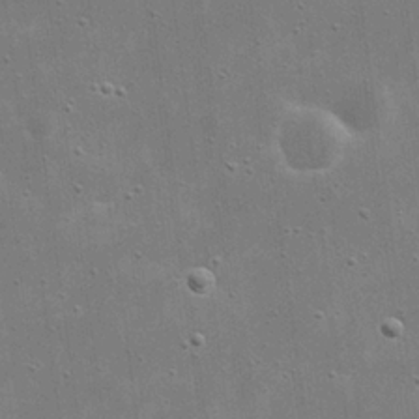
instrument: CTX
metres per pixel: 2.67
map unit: eHh
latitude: 21.7072
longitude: -67.1403
